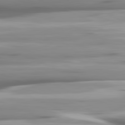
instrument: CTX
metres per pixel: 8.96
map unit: lApd
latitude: 81.8016
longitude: -140.4412
